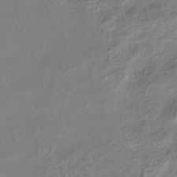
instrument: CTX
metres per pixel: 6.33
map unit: HNhu
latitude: -40.6518
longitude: 106.7086
